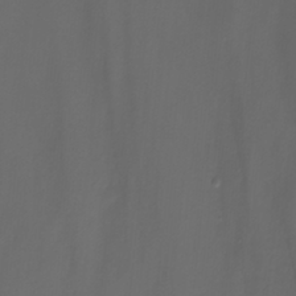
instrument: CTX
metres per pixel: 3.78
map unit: Nhu
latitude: -7.8233
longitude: -77.1781
